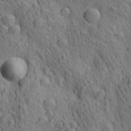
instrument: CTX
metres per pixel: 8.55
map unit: lAa
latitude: 21.8395
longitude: -138.8191
